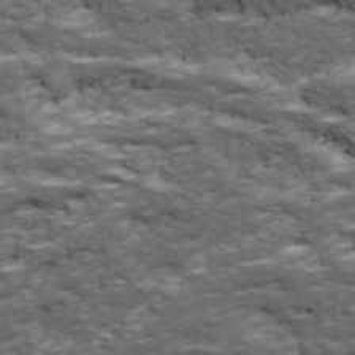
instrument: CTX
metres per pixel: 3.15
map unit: Ave
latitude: 18.1955
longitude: -135.8394
